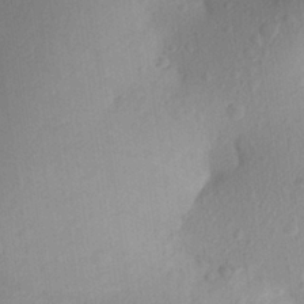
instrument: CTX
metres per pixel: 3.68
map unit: Aa
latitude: 25.8016
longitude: -146.3279
